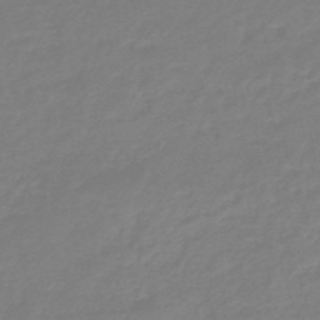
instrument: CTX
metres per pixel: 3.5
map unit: eHb
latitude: -45.8611
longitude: 81.5588
